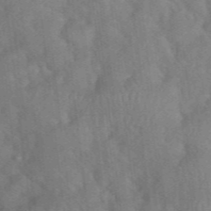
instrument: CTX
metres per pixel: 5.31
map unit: eHh
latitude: 39.6316
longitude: -56.2900
